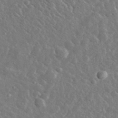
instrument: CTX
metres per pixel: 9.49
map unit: lHvf
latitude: 36.9325
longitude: -89.4049
